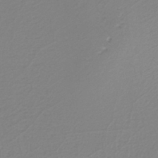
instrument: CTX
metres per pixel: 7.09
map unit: lHb
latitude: -40.4062
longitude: 51.9745
